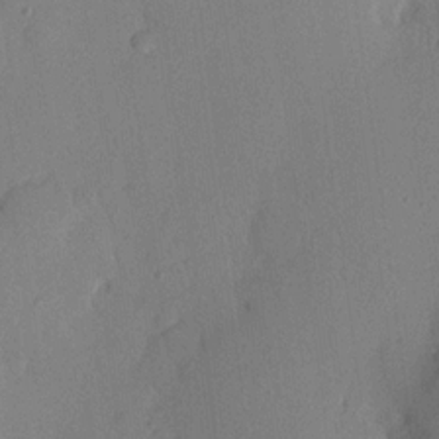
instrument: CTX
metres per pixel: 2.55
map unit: Nhu
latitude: 16.3278
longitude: -78.9892
